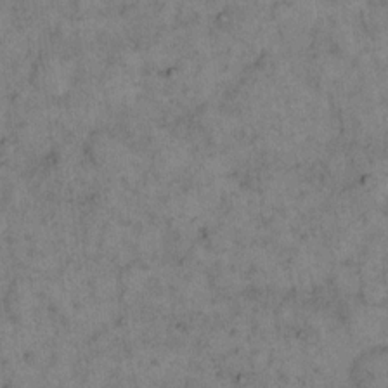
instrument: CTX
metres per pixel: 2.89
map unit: eHh
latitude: 15.5938
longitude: -65.2537
